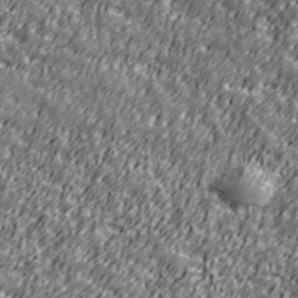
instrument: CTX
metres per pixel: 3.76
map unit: Ave
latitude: 41.0080
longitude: -113.4048
